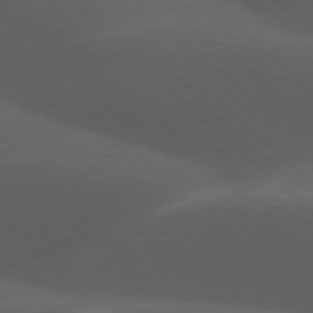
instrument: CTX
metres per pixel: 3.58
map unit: lApd
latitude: 77.7071
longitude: -53.8584
